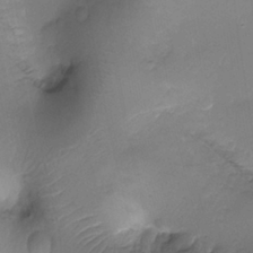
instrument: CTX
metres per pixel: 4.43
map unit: Ht
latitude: -18.2928
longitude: -44.5168
